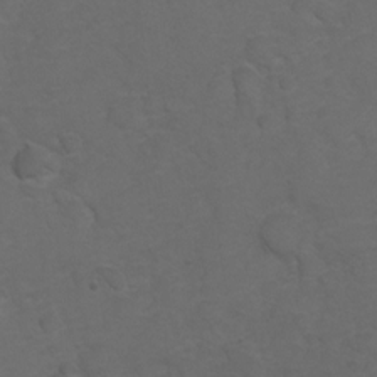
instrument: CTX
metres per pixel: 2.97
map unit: Hto
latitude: 5.2915
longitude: -30.7625
